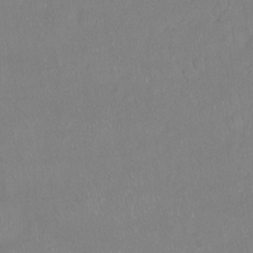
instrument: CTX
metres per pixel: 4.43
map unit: Hto
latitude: -14.2929
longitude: -43.7072
